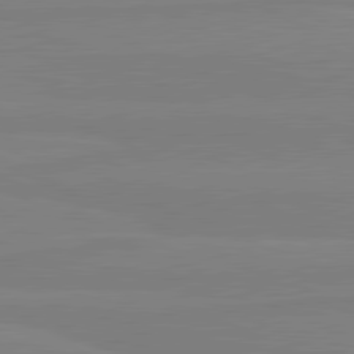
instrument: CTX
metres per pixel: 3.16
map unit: lApd
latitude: 81.3671
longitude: -178.7624
